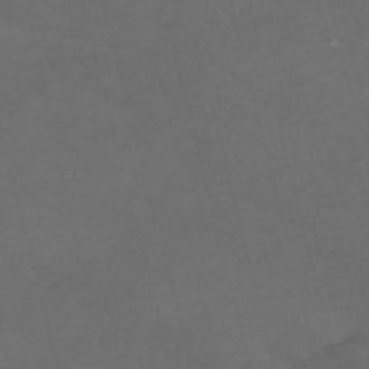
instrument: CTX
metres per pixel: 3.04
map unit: Nve
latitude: -58.3495
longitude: 59.1809
